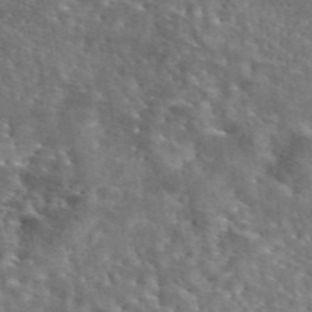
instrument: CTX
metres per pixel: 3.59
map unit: eAb
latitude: 45.0269
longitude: 113.7478
